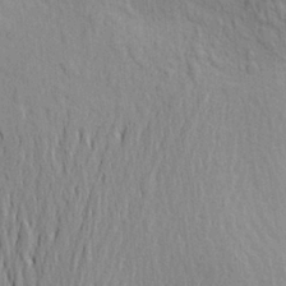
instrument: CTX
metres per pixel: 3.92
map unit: Aa
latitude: 20.1956
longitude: -149.5938
